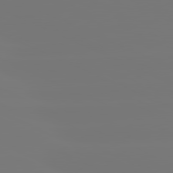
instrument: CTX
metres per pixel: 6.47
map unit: lApd
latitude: 81.3859
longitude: -149.0270
